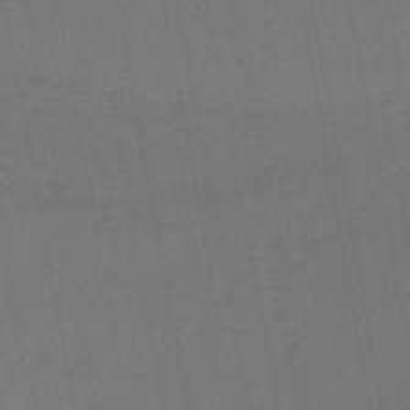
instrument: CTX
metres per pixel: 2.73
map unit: lHb
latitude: -45.8611
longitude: 63.4454
